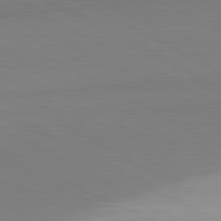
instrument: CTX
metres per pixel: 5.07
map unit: lApd
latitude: 81.3104
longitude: 158.8596
